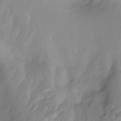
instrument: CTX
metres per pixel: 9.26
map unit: Nhu
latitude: -13.0109
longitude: -63.3860
